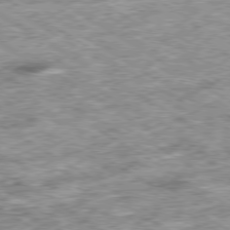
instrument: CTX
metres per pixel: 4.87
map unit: Ap
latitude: -79.8422
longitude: -74.1767
